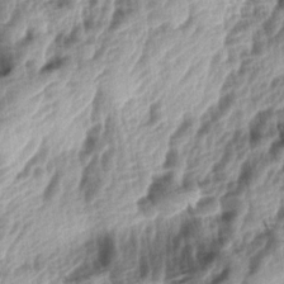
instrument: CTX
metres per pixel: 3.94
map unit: lAa
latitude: -5.2942
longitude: -123.9528
